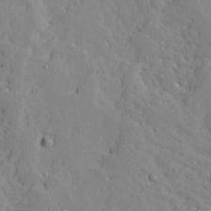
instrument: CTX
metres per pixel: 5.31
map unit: Ave
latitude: 13.2537
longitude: -133.2537
